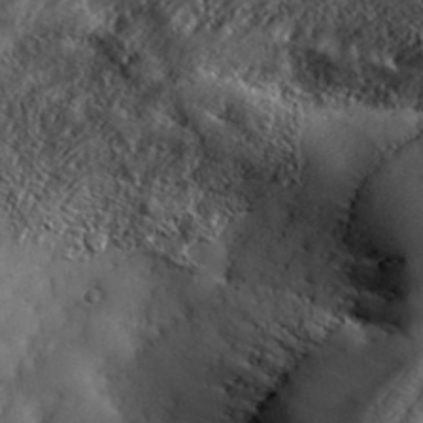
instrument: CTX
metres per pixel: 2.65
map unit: ANa
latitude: 38.8002
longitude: -91.6316
